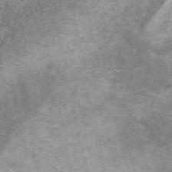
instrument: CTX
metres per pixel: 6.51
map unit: ANa
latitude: 37.2159
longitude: 15.7856
